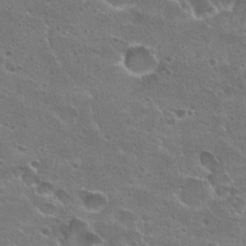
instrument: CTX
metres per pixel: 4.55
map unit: Hto
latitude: 22.4979
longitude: -41.7638
